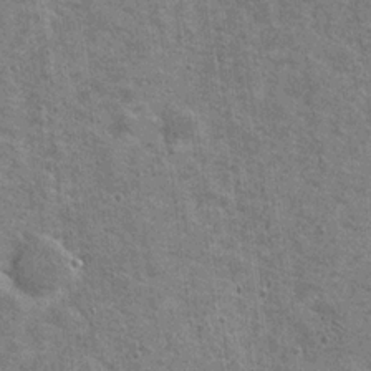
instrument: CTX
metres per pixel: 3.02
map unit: Nhu
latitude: 19.8016
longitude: -30.5168
